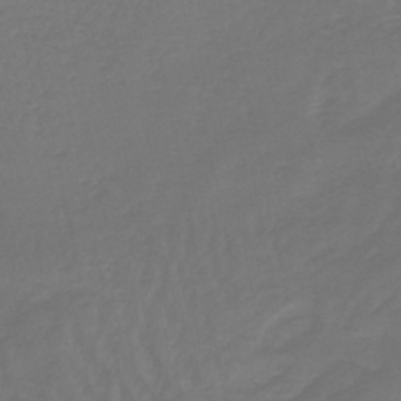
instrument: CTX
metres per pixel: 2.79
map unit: lHb
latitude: -43.1998
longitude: 63.6155
